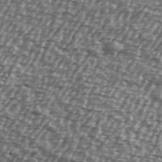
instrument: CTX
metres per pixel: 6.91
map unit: Ave
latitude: 39.9906
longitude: -112.6679
